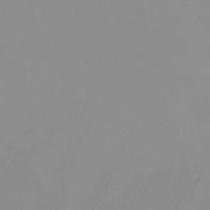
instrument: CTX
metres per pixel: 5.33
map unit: Nhu
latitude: -8.4629
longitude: -95.1403
